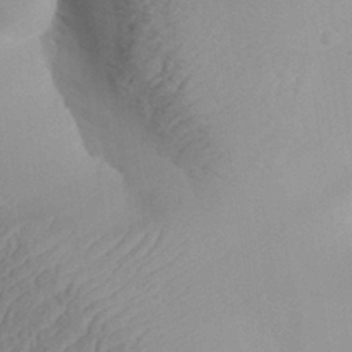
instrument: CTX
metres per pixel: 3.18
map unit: Aa
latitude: 32.4979
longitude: -141.4615
